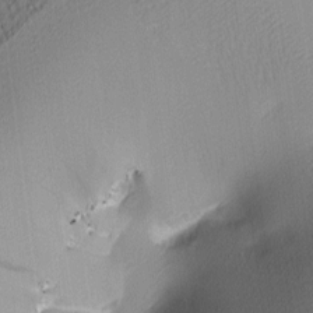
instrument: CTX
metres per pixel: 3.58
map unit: lAa
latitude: 3.1970
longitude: -115.7449
